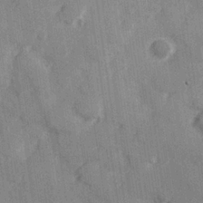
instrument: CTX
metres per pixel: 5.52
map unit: Hve
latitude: 25.8394
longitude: 147.5399
